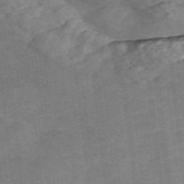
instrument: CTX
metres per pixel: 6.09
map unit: Nve
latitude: -57.3509
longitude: 58.3117
